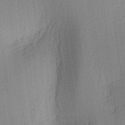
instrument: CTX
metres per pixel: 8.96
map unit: lAa
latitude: 3.6883
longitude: -111.7639
